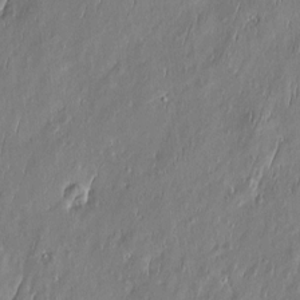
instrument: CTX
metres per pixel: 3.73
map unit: Htu
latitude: -5.9178
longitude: 175.0297
